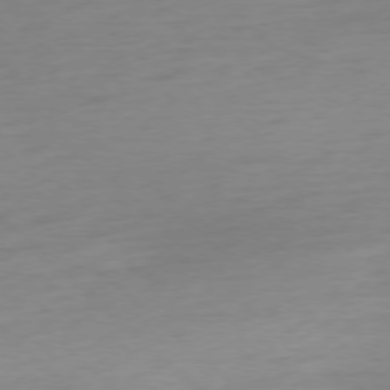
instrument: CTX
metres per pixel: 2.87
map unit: Ap
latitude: -77.5588
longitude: -77.2537
